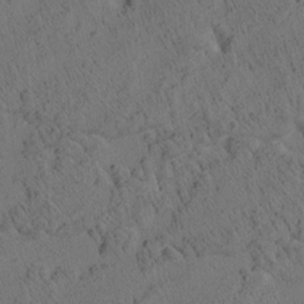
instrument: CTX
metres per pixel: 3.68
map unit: eHh
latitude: 3.5938
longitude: -78.8002
